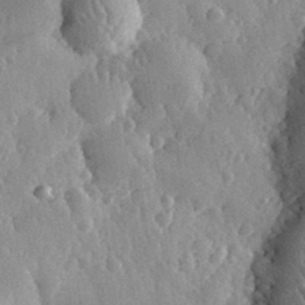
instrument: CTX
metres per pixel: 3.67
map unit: eHh
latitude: 31.8206
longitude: -80.4601
